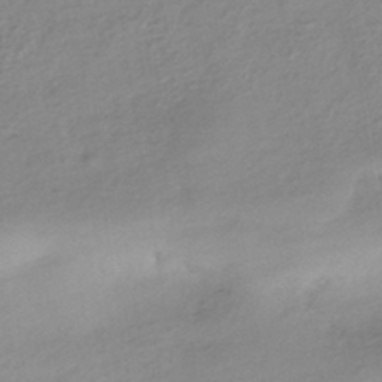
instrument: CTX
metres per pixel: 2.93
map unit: HNhu
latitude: -42.9730
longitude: 96.1417
